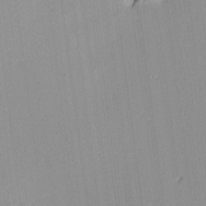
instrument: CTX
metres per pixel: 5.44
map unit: Ave
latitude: 3.2726
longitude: -114.2144
